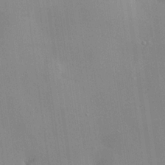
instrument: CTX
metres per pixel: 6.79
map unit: Hve
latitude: 24.6679
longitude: -91.6316
